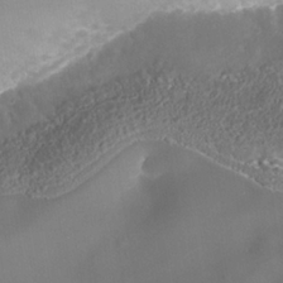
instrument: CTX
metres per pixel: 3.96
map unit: Nhe
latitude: -37.6532
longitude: -113.5371
